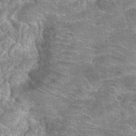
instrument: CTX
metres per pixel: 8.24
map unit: Hto
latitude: 23.3859
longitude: -44.2333
